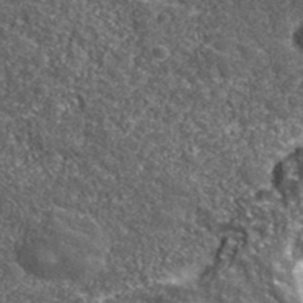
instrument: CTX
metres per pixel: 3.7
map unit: eHh
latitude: 42.0822
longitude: -90.7624
